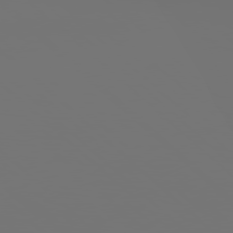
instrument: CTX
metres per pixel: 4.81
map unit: Hpe
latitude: 78.0444
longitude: -141.3859
